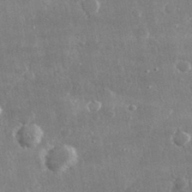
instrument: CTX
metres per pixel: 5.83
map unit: lHvf
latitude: 31.5749
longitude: -90.9703
